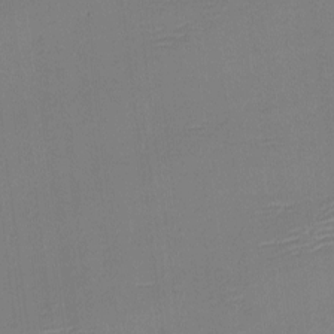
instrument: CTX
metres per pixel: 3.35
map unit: eHh
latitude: -3.8422
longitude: -80.1200
